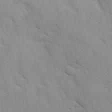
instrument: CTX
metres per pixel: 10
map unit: Ave
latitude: 9.1781
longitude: -103.3670
